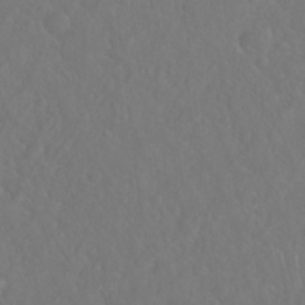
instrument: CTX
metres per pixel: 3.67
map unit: Hto
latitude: -8.3684
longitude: -46.1389
